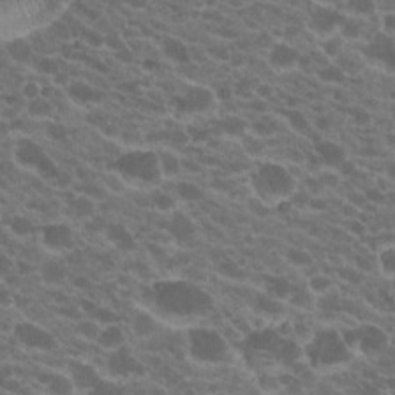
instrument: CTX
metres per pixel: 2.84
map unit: Hto
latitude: 20.5735
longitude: -35.5560
